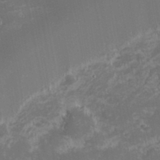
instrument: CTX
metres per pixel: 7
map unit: eHh
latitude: -2.1983
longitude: -81.7072
